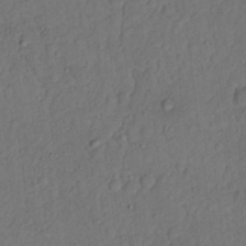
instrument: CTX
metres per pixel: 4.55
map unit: Nhu
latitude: 22.1389
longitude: -70.6868
